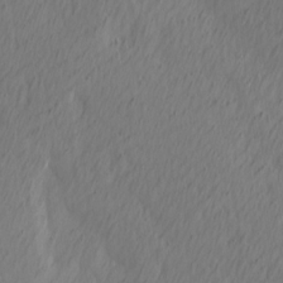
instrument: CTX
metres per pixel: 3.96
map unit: Ave
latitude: 13.0459
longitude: -106.7624
